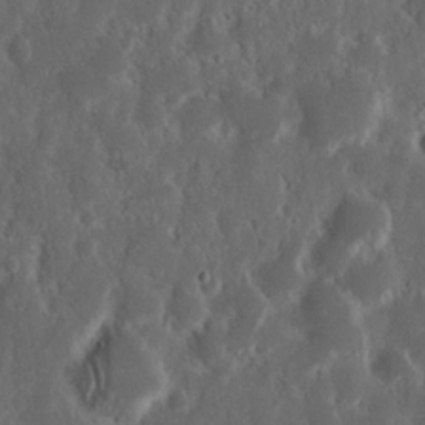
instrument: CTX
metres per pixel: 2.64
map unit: Nhu
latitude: 14.8002
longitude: -73.3860
